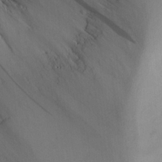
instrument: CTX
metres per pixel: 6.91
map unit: Aa
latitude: 25.4426
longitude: -131.5183
